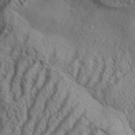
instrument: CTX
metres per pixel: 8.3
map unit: Aa
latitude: 33.1781
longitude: -138.2522
